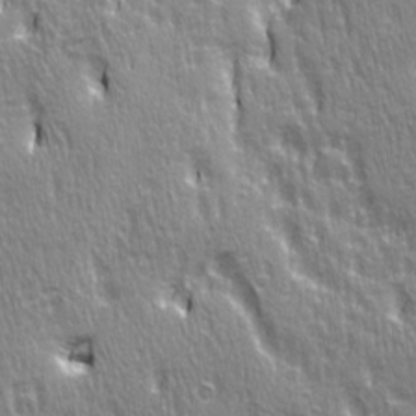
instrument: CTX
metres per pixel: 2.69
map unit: Ave
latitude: 21.7639
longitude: -135.5560
